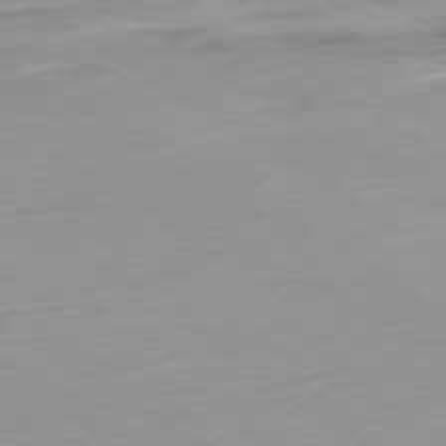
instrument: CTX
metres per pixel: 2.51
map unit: Ap
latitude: -79.5777
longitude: -72.0444
